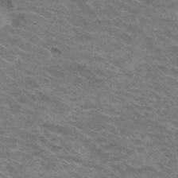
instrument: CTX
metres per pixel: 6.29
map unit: Hto
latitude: 31.1592
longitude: -47.3860
